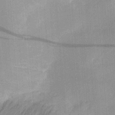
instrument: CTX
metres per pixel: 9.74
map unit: Aa
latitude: 19.9717
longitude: -143.9150
